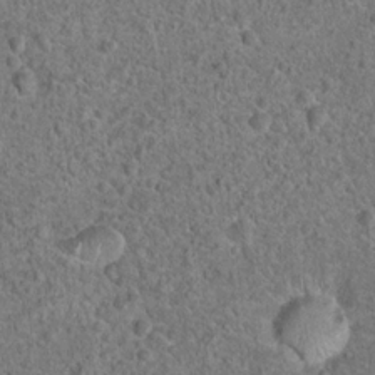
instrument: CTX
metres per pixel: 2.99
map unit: Hto
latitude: 18.5923
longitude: -42.7435
